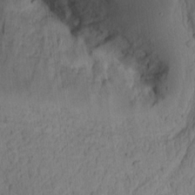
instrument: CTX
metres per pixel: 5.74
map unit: Ht
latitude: 10.3090
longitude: -74.7813
